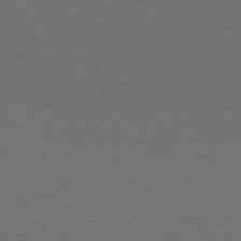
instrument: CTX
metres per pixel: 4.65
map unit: Hpe
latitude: 75.6316
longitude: -144.8569
